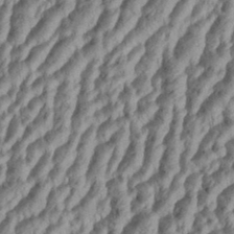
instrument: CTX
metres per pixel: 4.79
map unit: Aa
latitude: 34.3467
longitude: -137.1403
